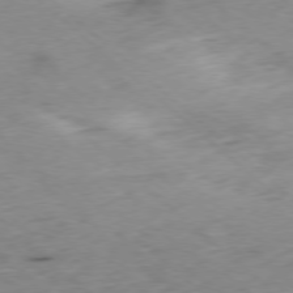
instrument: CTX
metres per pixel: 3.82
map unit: Ap
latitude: -78.3117
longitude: -60.3278
